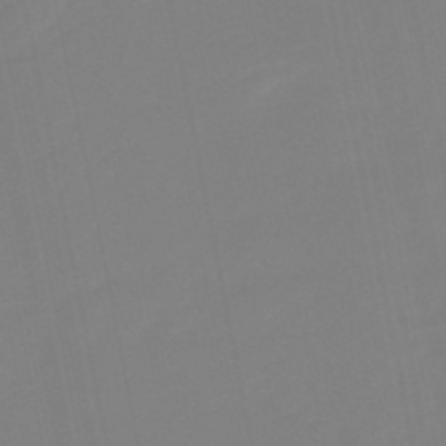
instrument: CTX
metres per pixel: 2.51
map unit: eHb
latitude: -48.0094
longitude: 87.7478
